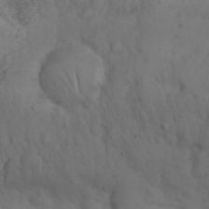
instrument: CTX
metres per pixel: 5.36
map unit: Nhu
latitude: 22.6112
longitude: -66.7813
